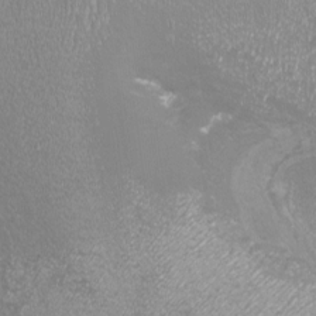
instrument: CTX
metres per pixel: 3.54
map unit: eHh
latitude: -7.5021
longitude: -76.4979
